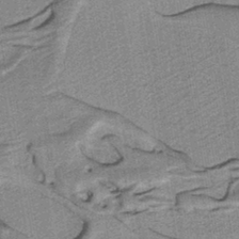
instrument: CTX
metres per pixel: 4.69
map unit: eAb
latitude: -39.5210
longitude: 52.7085
